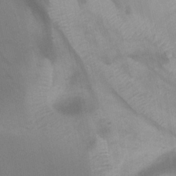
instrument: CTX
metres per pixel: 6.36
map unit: Ht
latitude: -1.1054
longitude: -21.0648
